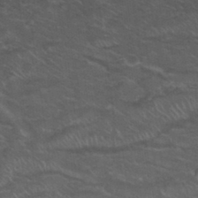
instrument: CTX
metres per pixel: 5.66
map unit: Hto
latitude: 32.1389
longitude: -50.5734
